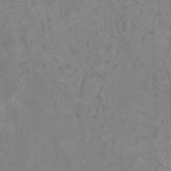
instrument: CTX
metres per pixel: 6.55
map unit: HNhu
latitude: 2.9891
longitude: -2.3278
